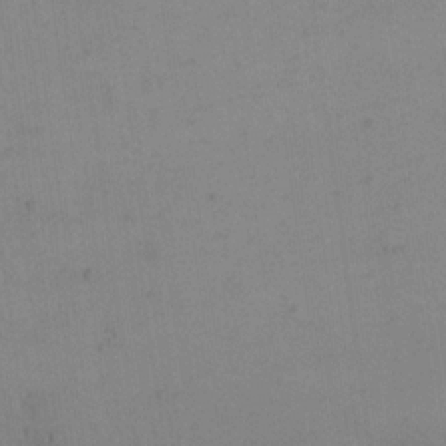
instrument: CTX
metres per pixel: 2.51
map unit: eHh
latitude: 16.3467
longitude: -67.6316
